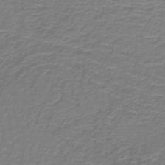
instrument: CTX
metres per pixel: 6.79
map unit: lHb
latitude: -41.8233
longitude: 57.0675
